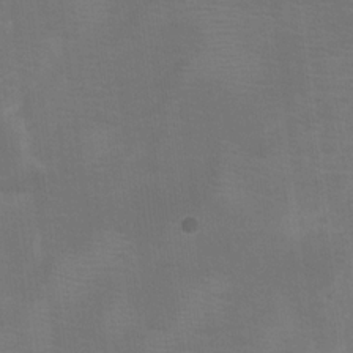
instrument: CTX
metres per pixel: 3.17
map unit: Nhu
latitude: -8.1795
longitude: -85.0270
